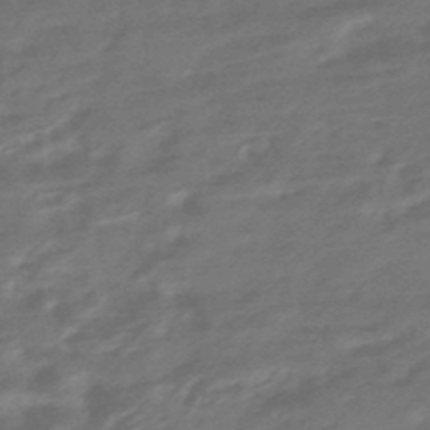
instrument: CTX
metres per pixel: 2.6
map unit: HNhu
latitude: -47.2187
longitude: 90.1039
